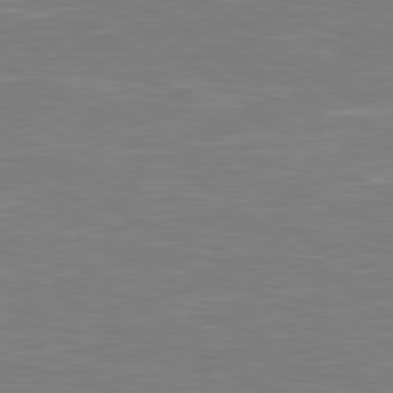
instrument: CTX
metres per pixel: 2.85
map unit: Hpe
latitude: 78.9703
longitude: -126.7435
